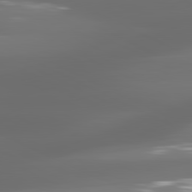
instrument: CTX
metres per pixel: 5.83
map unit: lApd
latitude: 81.3671
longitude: -136.1767
